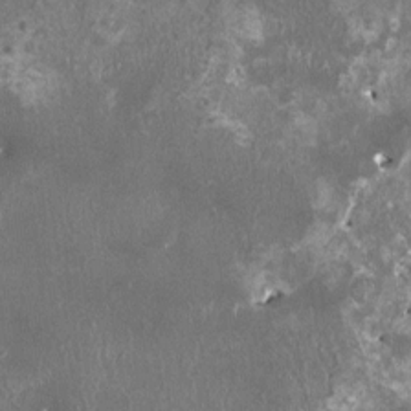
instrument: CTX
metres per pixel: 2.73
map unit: HNhu
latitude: 0.5734
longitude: 5.9367
